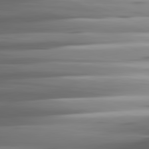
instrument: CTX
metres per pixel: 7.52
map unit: lApd
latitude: 81.7827
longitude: -140.4601
